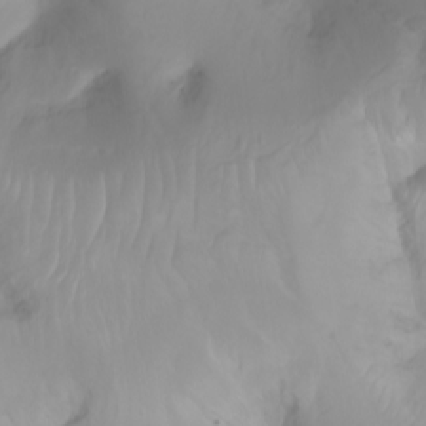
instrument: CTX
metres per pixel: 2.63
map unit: Ht
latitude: -1.0865
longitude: -61.2726
